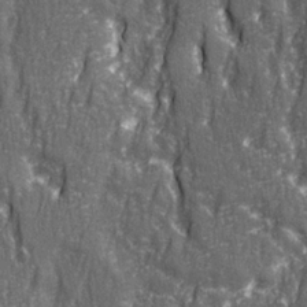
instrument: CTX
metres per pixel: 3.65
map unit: Ave
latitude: 22.7813
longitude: -133.6694
